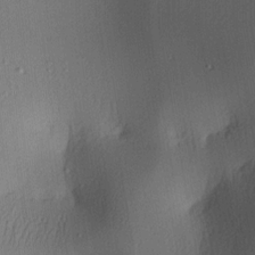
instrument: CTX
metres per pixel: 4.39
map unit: lAa
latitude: 4.3089
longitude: -112.2522
